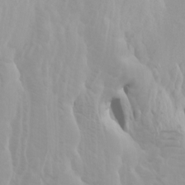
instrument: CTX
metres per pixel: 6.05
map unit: Htu
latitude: -4.0283
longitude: -74.2334
